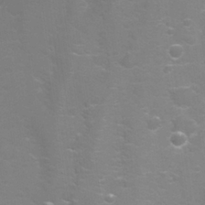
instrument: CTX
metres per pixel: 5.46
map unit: Nhu
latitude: 26.4601
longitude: -51.5371
